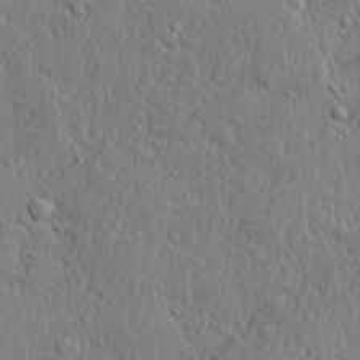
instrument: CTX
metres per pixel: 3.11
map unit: lHvf
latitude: 21.6505
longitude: 143.2376
